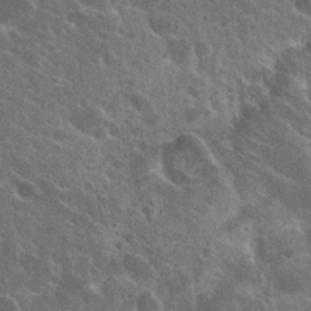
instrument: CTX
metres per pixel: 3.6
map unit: Hto
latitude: 24.8569
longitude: -39.4426
